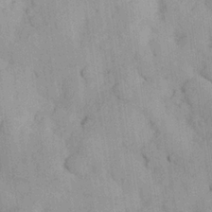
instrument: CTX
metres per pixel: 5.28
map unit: Hve
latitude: 24.3089
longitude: 147.9745
